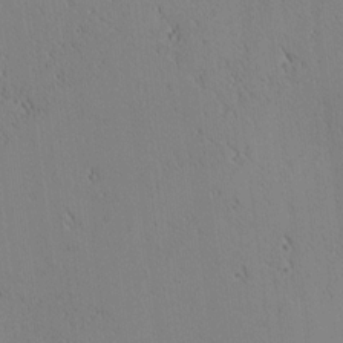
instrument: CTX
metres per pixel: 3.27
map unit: lAa
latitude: 12.1956
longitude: -107.6883
